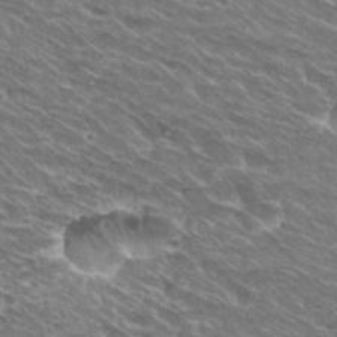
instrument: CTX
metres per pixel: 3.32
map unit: Hto
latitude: 30.4790
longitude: -42.8191
